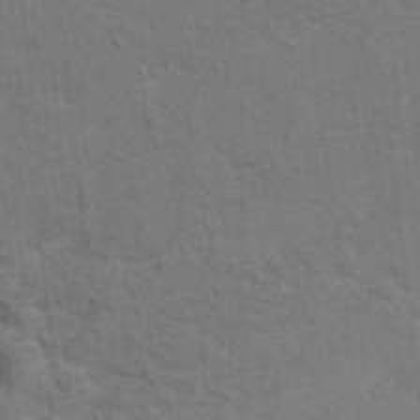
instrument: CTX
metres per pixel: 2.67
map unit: Hto
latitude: 13.2348
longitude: -38.7435
